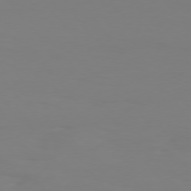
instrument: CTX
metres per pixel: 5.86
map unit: Hpe
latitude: 75.6883
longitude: -139.4615
